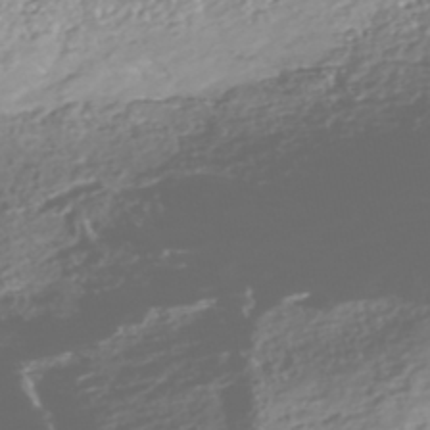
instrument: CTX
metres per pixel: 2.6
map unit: Nhe
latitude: -47.7099
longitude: -172.8569
